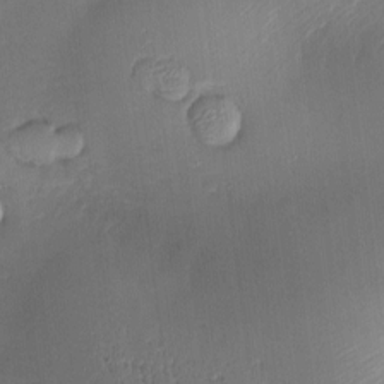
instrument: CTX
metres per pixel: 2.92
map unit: Nve
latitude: -7.3698
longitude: 174.8974
